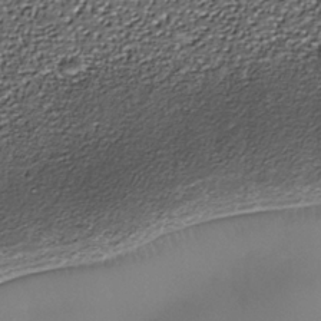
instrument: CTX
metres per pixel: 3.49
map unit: Nhe
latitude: -37.4832
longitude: -87.1592
